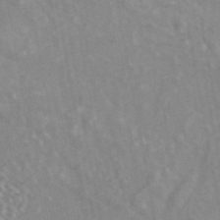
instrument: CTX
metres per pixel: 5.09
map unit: ANa
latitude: 46.6680
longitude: 27.1053
